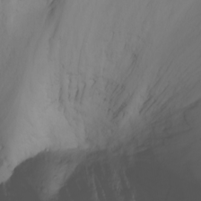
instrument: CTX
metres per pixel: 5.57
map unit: Aa
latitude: -3.1998
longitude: -74.1011
